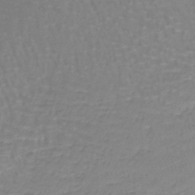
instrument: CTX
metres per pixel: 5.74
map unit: lHb
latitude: -41.5588
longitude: 58.5384
